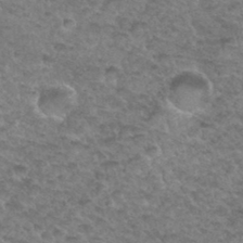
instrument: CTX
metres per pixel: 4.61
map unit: Hto
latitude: 34.5356
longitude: -49.0269
